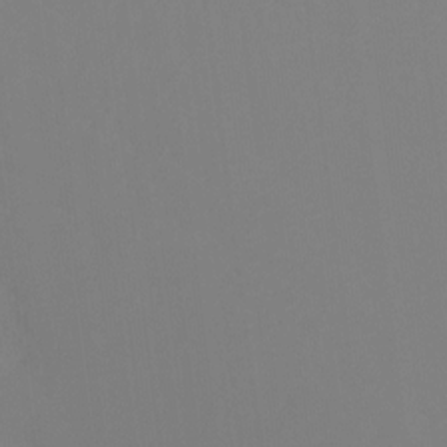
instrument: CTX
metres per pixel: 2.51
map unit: Ht
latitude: -10.3117
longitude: -39.7261
